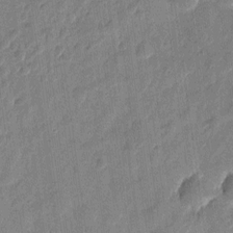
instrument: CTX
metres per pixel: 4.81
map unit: eHh
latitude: 7.9906
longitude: -73.9906
